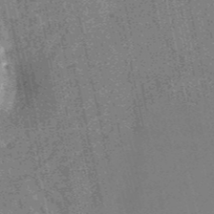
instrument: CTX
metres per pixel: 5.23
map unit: HNb
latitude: -52.0094
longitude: -47.1026
